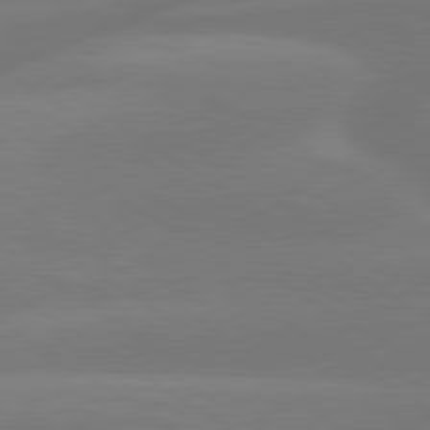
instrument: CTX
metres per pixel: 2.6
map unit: lApd
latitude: 79.8961
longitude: -149.4237
